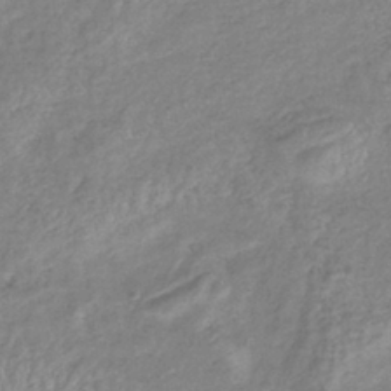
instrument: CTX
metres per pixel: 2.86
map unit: eHb
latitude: -38.5007
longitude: 78.6707
